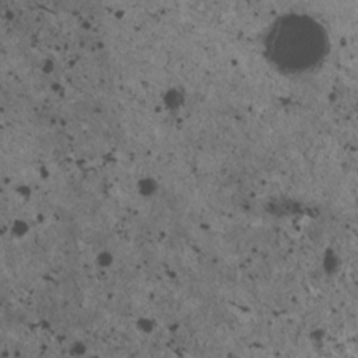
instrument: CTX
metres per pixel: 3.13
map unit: HNhu
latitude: 3.0269
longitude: 4.6329
